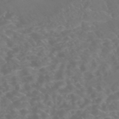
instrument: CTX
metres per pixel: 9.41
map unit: Nhe
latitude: -46.6707
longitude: 152.9541
